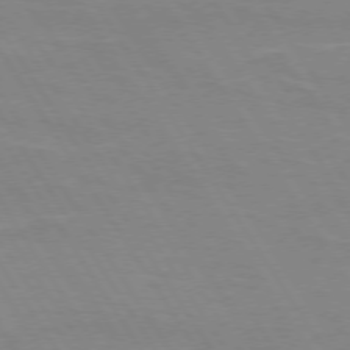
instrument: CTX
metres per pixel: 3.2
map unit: lApd
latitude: 73.3671
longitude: -56.4789
